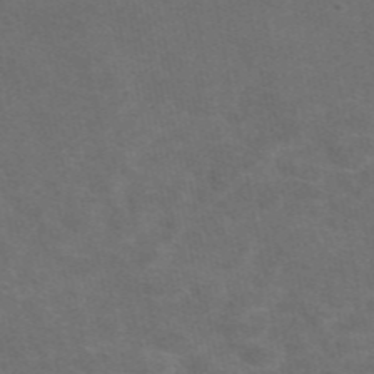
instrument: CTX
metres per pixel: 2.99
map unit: eAb
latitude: 47.7828
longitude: 116.0472
